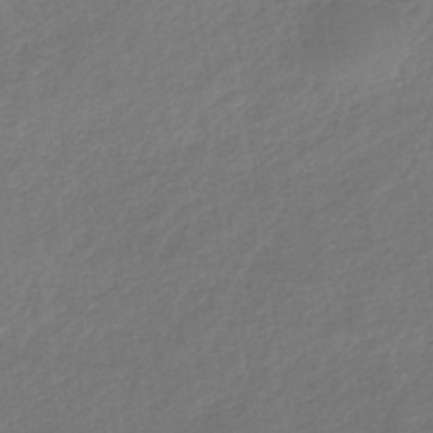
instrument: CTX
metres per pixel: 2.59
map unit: HNb
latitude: -44.6707
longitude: -37.4616
